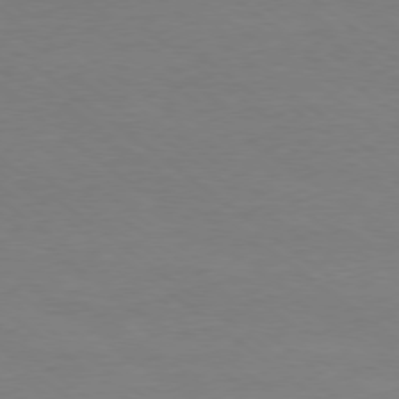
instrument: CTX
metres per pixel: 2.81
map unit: Ap
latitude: -78.8786
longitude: -97.4048
